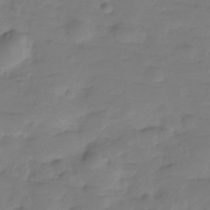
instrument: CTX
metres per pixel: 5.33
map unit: Hve
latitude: -29.4077
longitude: 90.4251
